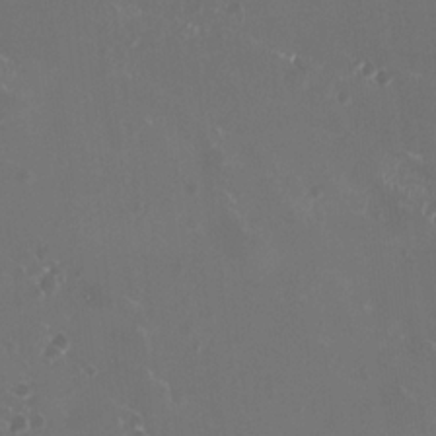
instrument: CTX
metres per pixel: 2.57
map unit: HNhu
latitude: -2.5573
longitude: -1.1214
